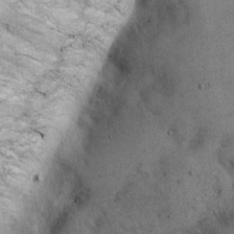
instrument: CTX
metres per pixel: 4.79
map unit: eHh
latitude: 21.2915
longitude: -60.4034
